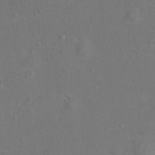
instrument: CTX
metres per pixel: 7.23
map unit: Hto
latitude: 14.3468
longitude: -41.4615
